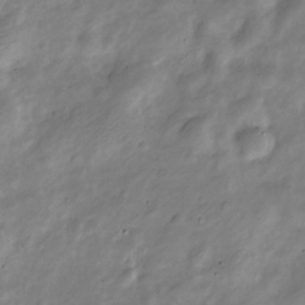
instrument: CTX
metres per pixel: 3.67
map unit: Nve
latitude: -24.6896
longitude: 106.8975
